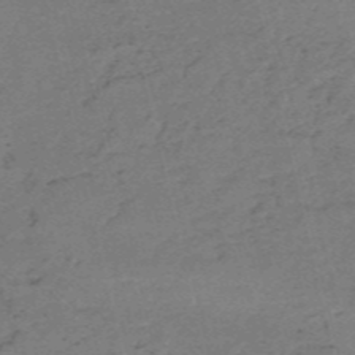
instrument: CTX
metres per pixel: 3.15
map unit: HNb
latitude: -54.9164
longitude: -43.1214
